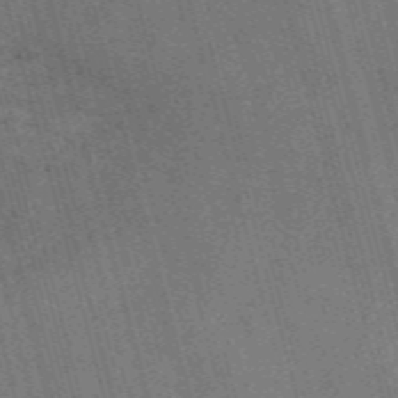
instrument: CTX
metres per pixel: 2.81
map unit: Nve
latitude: -59.4265
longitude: 65.4644
